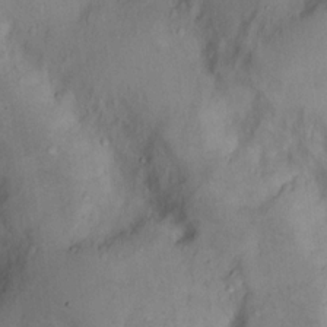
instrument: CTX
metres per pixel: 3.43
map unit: Nhu
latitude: 13.6127
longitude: -29.7072
